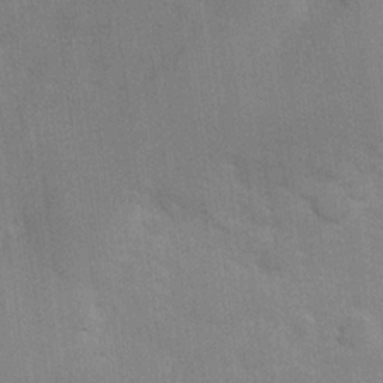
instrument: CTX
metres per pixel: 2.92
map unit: Hve
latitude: 18.1955
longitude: 151.3888
